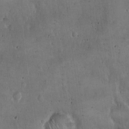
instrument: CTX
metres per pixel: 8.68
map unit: Hto
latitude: 16.5546
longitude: -59.6127
